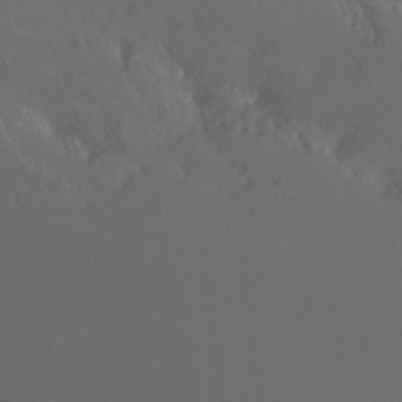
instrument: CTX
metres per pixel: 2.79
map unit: Nhu
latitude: -16.0661
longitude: -50.8191
